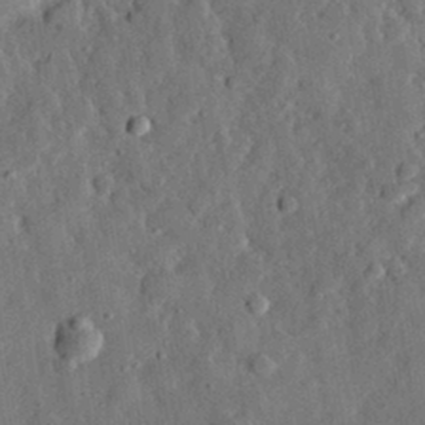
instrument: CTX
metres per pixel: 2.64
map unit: eHh
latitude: 31.6505
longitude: -76.4223
